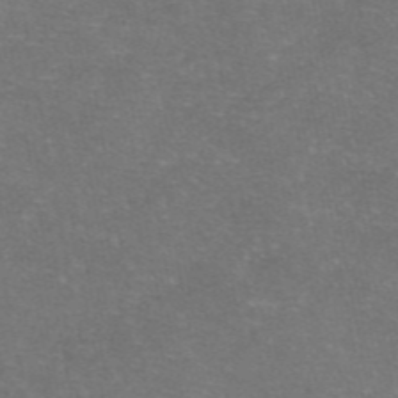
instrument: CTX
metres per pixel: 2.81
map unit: eAb
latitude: 47.1404
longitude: 106.2551
